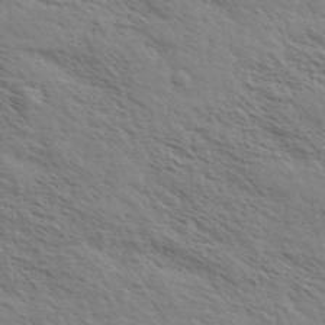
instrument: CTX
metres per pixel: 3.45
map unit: eHh
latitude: 36.0822
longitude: -138.9703
